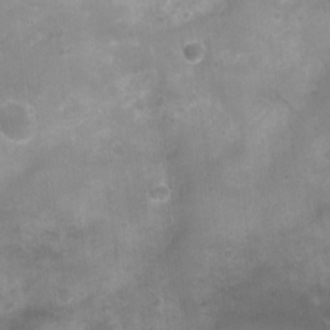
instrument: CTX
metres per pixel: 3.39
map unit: Nhu
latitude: 5.9150
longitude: -17.8017
